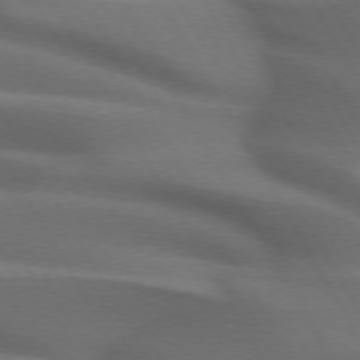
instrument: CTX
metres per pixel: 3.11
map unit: lApd
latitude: 72.3657
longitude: -51.4426
